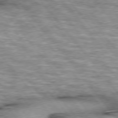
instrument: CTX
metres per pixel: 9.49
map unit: lApd
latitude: 76.1011
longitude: -48.6679
